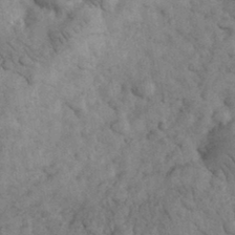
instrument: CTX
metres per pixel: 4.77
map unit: eHh
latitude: 32.8758
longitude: -68.5924
